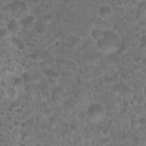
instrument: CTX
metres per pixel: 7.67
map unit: Hto
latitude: 19.2348
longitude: -40.6868
